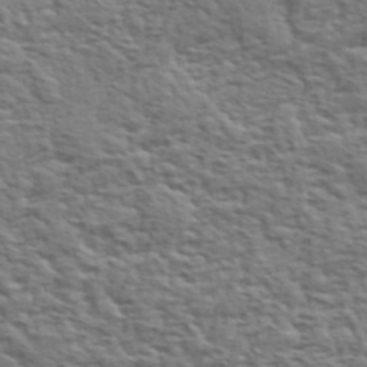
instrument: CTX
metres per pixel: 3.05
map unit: eHh
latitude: 37.1781
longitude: -81.2537
